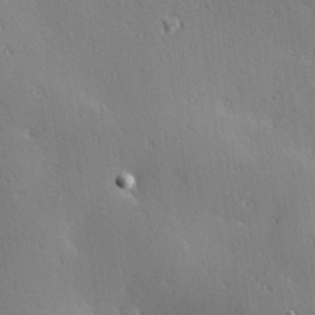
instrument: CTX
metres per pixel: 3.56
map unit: Hve
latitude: 25.2914
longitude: -91.6694
